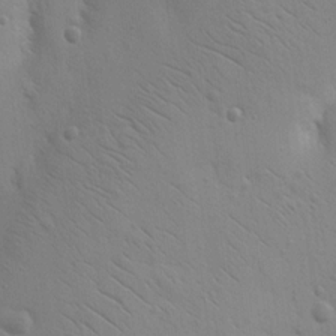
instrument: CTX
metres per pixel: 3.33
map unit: Nhu
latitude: 16.8002
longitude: -78.3468
